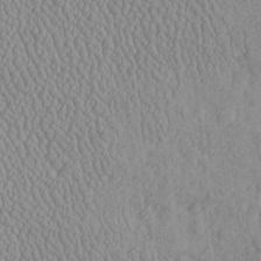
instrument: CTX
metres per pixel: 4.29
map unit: Htu
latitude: -6.7652
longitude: 156.2550
